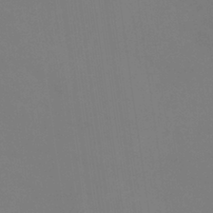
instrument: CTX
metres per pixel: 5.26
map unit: eHb
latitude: -38.4440
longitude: 75.5211
